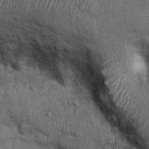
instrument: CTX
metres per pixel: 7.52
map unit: Ht
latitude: -0.1606
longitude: -12.7813
